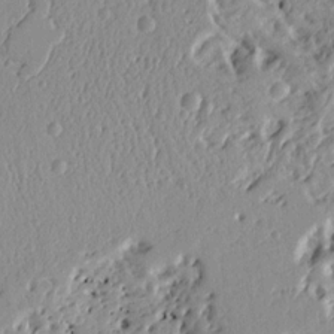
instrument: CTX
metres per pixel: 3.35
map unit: Ht
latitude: 8.7813
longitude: -77.4993
